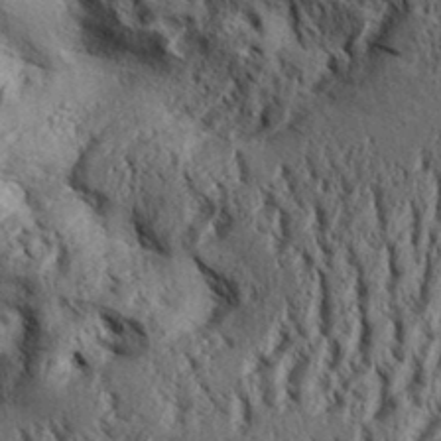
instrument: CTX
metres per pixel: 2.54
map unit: Aa
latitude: 33.3860
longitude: -137.1970
